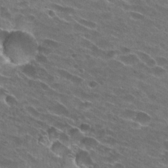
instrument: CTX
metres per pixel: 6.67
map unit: Hto
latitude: 25.5560
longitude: -43.1970
